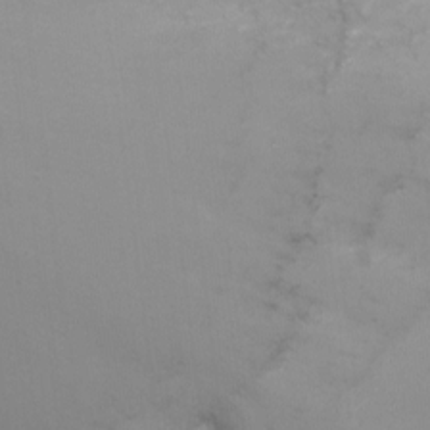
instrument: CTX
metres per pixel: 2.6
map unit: Nhu
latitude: -16.8786
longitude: -49.6694
